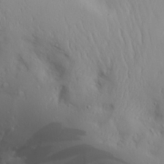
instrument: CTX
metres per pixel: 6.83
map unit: Aa
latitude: 28.7057
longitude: -133.3293
